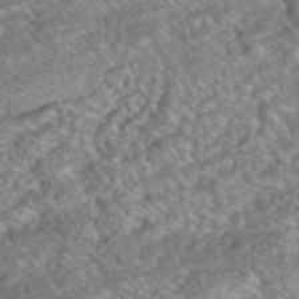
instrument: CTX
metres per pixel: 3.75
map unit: ANa
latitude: -41.9556
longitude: 103.9178
